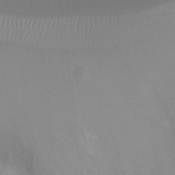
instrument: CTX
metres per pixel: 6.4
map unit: Ht
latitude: -10.4062
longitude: -28.5546
